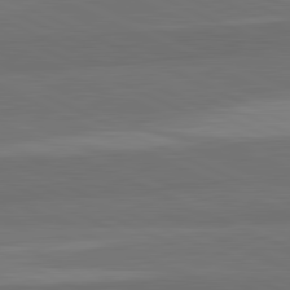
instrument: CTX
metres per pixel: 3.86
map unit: lApd
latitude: 82.3656
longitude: 158.1227
